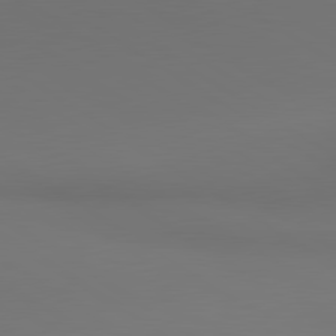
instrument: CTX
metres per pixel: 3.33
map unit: lApd
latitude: 80.9892
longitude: 152.2550
